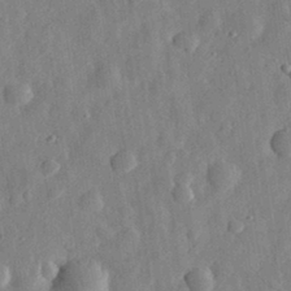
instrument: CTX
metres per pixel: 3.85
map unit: eHh
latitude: 30.6680
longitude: -75.3104
